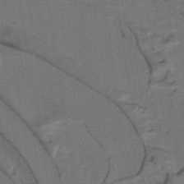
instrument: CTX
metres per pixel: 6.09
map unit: lHb
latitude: -39.1242
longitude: 55.1998
